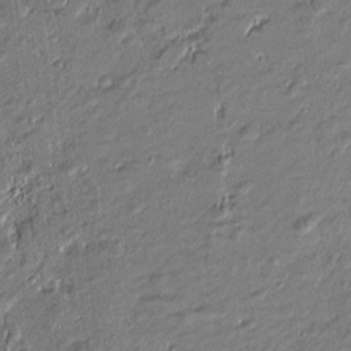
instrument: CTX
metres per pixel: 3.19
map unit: Htu
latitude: -6.8597
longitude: 176.9353
